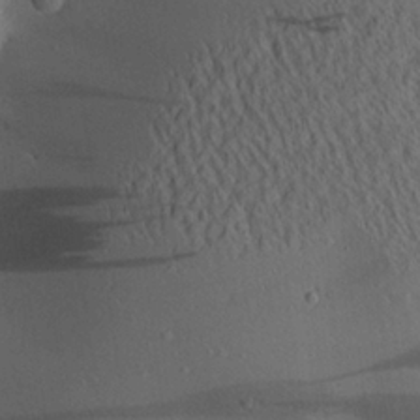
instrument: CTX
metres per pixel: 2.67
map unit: Aa
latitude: 24.4978
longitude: -144.7435
